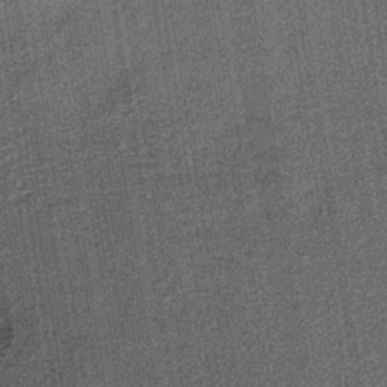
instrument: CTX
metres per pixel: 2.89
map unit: lHb
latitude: -37.8044
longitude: 64.1984
